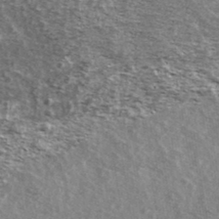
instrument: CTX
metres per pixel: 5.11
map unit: Ave
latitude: 39.3482
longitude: -109.3670
